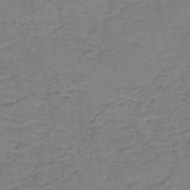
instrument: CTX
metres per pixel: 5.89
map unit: HNb
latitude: -50.4818
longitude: -51.8583
